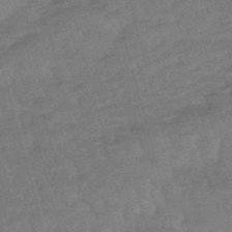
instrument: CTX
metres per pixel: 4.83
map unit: eHb
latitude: -49.1431
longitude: 76.8030
